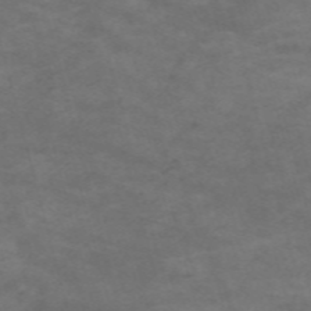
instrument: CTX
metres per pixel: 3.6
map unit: Nve
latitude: -59.6154
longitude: 58.8030
